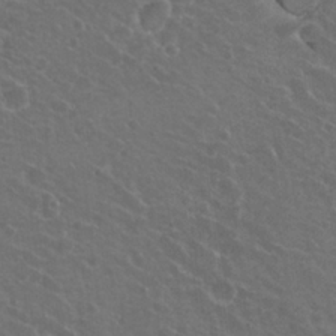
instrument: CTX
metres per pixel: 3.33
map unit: Hto
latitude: 22.9892
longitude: -30.8569
